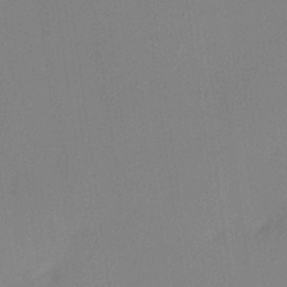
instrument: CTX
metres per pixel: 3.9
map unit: lHvf
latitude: 22.7057
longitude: 140.8219
